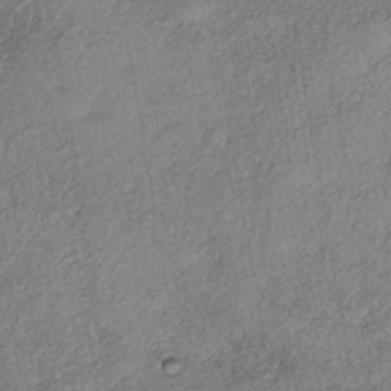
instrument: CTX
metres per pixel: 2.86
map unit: eHh
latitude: -42.3306
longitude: 120.2739
